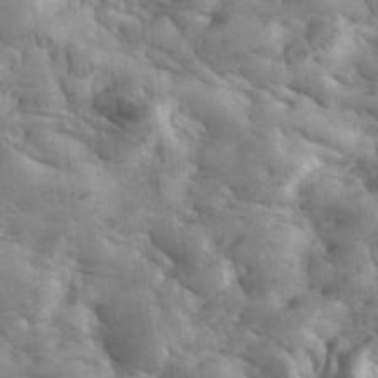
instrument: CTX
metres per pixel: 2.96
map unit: eHh
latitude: 35.1970
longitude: -68.0822
